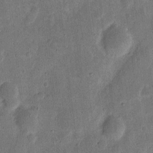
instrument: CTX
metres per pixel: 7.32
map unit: eHh
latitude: 7.3671
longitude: -71.2348
